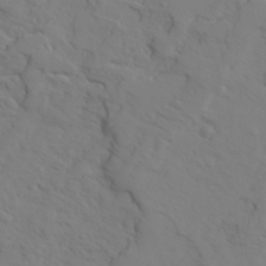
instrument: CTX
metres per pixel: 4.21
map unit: Ave
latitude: 23.5182
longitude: -132.8191
